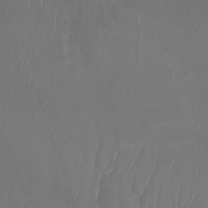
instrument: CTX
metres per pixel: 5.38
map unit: Htu
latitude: -6.2550
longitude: -69.6883
